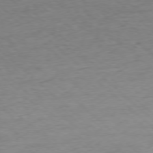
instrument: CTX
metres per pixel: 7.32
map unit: Ap
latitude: -77.5399
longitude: -93.5560
